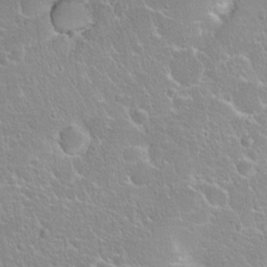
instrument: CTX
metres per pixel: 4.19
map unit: Hto
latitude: 18.1766
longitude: -36.2334
